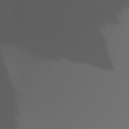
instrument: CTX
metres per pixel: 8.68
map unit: Ht
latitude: -16.1795
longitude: -48.8191
